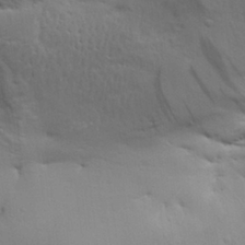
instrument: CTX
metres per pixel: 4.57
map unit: Aa
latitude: 29.3104
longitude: -134.2900
